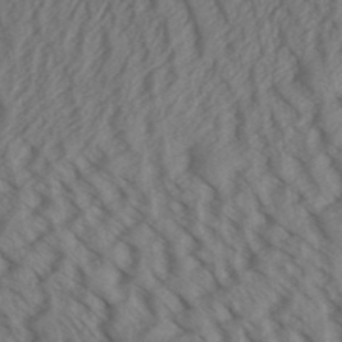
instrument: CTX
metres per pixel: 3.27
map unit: Aa
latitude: 30.2712
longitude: -138.7435
